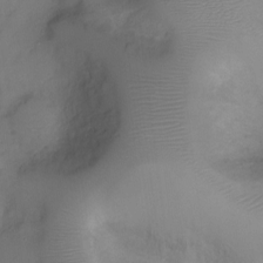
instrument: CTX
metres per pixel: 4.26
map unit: Ht
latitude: -7.9556
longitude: -24.1199
